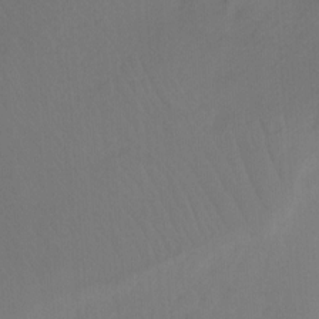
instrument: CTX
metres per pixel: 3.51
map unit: Ht
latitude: -9.3321
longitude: -37.1781
